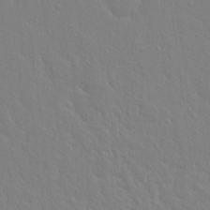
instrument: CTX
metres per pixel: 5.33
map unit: Hto
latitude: 17.5560
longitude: -39.7638
